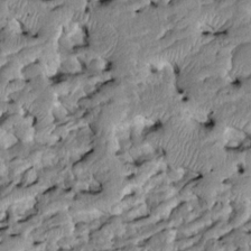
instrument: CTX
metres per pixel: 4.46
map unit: Htu
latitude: -8.1984
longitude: 145.6722
